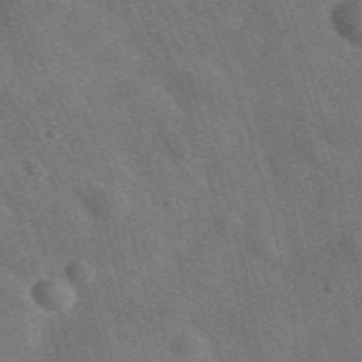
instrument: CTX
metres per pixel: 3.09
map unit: lHvf
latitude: 35.7638
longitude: -90.4412
